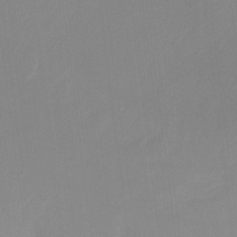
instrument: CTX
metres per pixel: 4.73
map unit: Ht
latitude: -8.8975
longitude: -37.8772
